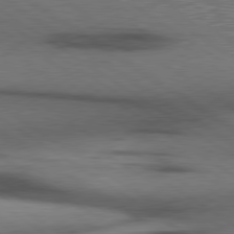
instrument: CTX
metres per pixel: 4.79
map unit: lApd
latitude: 79.7261
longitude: 168.6518
